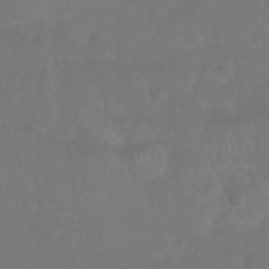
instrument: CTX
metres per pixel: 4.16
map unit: Nhu
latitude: 27.3482
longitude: -64.6679
